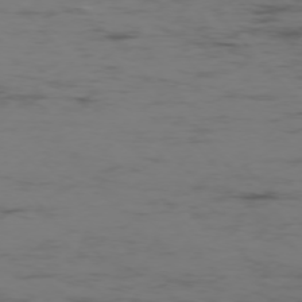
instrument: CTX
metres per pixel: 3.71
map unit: Ap
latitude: -76.1417
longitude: -82.9324
